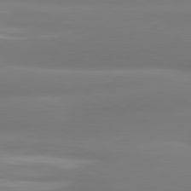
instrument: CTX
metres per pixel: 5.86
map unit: lApd
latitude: 81.3293
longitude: -161.6883
